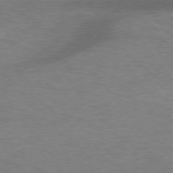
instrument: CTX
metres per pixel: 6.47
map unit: lApd
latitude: 75.7072
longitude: -57.3103
